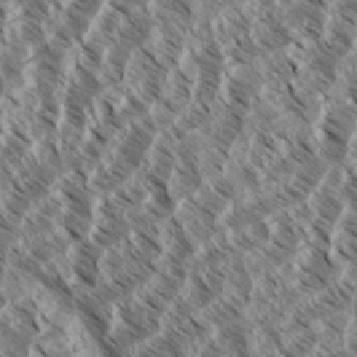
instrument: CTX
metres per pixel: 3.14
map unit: eHh
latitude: 34.8380
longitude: -139.3104
